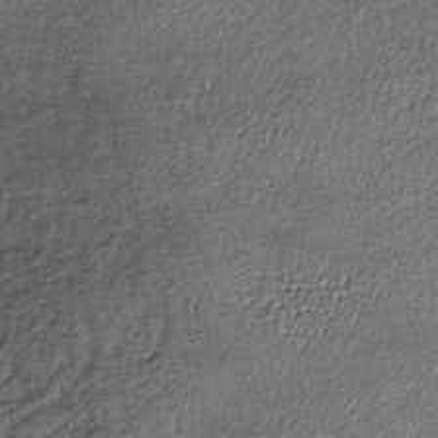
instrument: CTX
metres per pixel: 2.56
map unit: lHb
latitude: -38.7274
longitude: 65.5399
